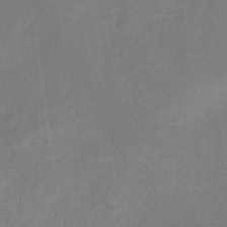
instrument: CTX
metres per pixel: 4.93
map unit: HNhu
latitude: -28.3873
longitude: 74.6141
